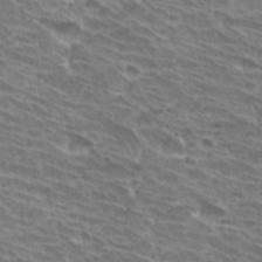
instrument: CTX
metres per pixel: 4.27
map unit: Hto
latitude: 31.4238
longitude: -41.9717
